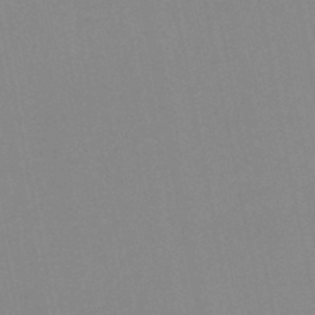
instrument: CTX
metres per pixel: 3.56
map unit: HNb
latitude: -45.3888
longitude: 55.7478
